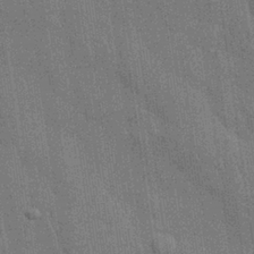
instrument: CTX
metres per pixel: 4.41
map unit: Nhu
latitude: 27.7828
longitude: -68.1956
